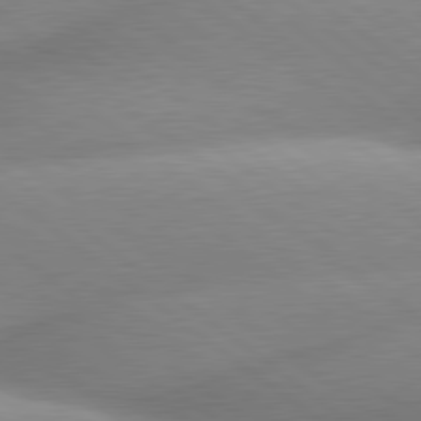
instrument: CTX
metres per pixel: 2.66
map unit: lApd
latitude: 80.1011
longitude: -160.9136
